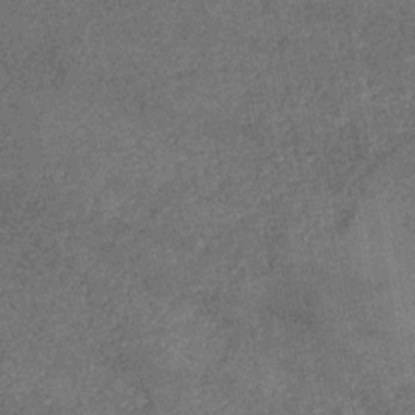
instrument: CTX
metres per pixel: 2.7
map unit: lHb
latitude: -40.1795
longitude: 75.8801
